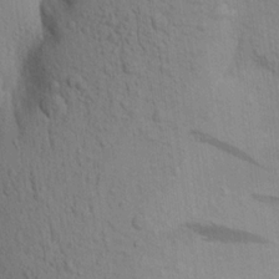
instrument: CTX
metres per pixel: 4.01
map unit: Aa
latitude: 19.0647
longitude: -149.3482
